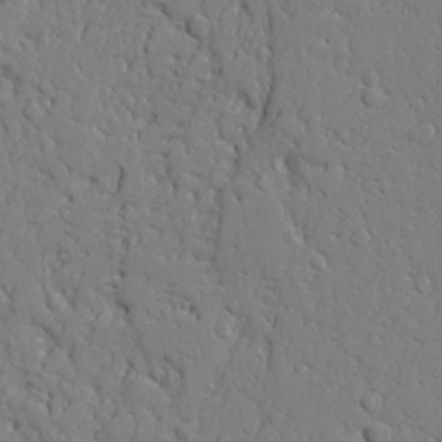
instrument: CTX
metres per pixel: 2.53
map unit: Aa
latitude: 24.3467
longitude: -133.0647
